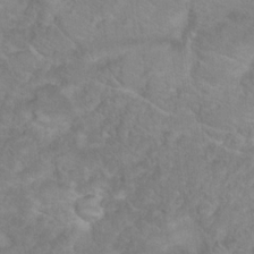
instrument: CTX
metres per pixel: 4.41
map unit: Hto
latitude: 17.9528
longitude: -37.9150
